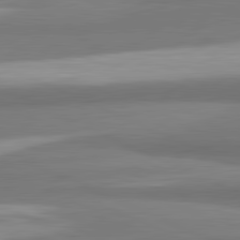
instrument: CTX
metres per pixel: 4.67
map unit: lApd
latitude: 81.9717
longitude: 173.0675
